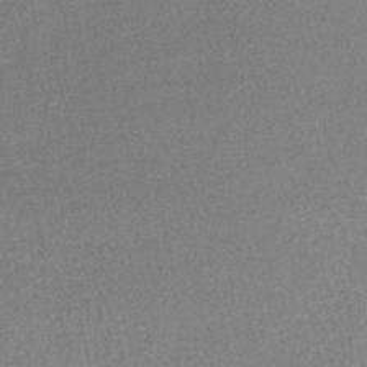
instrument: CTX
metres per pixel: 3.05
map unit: lHb
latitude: -43.3698
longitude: 58.1227
